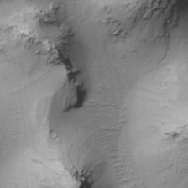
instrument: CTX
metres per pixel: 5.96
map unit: Htu
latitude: -0.3496
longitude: 173.1053
